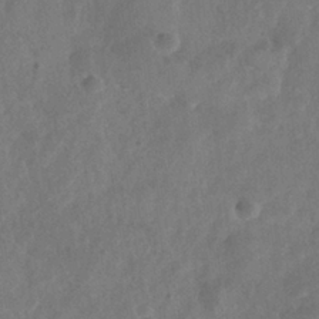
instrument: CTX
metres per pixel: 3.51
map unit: Nhe
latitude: -36.7652
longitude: -176.7057
